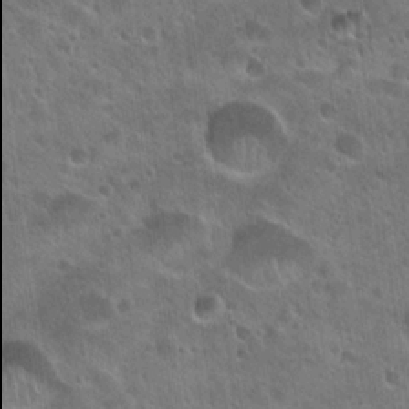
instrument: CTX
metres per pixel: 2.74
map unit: Hto
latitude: 22.3845
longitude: -53.9906
